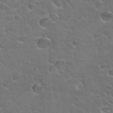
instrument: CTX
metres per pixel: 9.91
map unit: Hto
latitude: 34.6868
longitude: -50.2711
